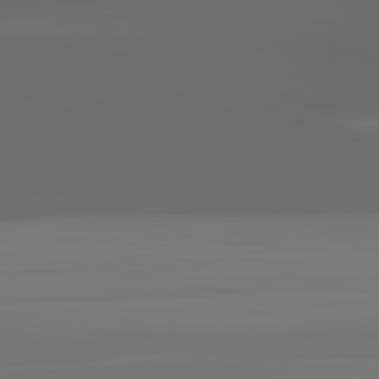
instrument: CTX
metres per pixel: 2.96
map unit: lApd
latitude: 82.6868
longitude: -136.4790
